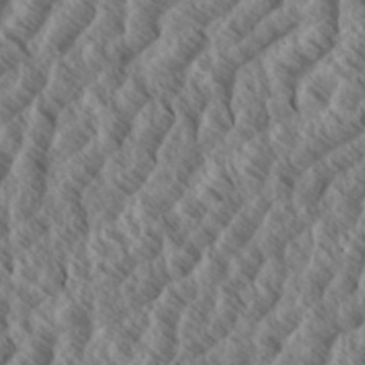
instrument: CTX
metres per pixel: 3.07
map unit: eHh
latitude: 34.4601
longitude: -139.3671
